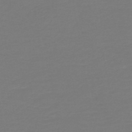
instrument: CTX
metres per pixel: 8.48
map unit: HNb
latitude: -46.8408
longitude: 53.7666
